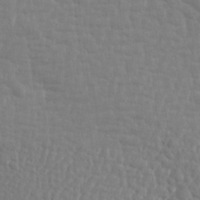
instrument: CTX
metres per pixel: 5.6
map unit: Aa
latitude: 14.8191
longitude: -143.2726
